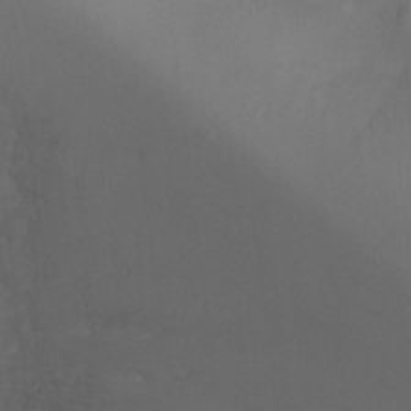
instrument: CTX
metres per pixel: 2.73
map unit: Ht
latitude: -3.5588
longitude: -25.0269
